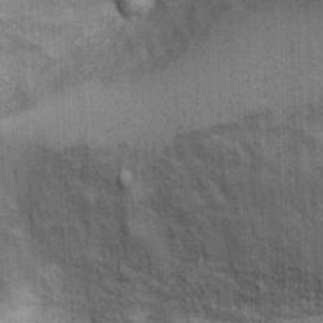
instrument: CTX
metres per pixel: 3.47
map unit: Ht
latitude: -3.3698
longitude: -15.3860
